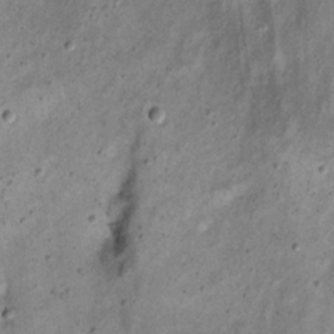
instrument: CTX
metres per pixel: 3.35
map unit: Nhu
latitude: 22.7057
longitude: -67.7071
